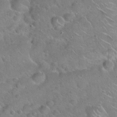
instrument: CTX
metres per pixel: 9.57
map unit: Hto
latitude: 21.2159
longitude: -50.4412
